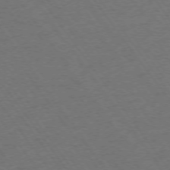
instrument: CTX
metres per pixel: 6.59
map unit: Ap
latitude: -74.7275
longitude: -70.8947
